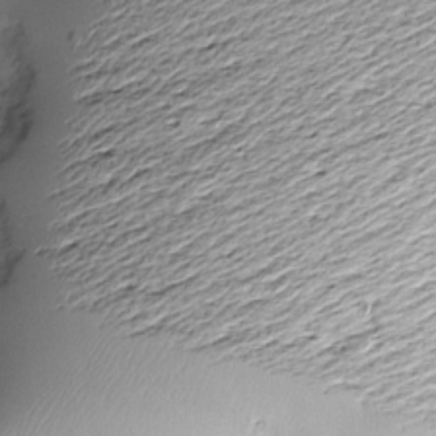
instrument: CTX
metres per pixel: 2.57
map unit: Nve
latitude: -8.5196
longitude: 173.2187
